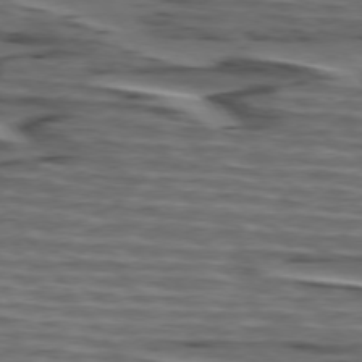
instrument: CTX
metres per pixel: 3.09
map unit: lApd
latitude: 75.3482
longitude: -71.4993
